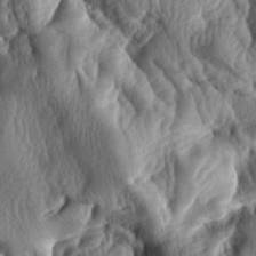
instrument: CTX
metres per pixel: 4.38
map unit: lAa
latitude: -7.4454
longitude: -126.9136
